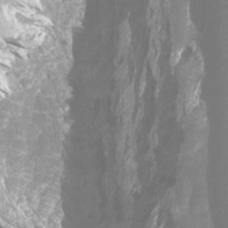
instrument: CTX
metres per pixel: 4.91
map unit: Htu
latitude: -12.4440
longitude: -70.8002
